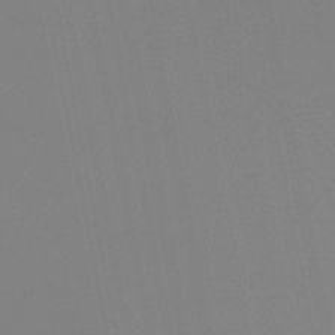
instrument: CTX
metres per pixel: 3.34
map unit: lHb
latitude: -46.9164
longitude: 57.3321
